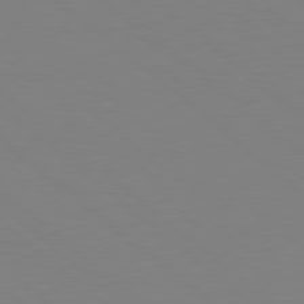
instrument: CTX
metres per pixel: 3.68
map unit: Hpe
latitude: 78.7813
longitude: -165.4049
